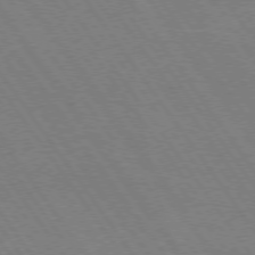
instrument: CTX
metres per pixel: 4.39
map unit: Hpe
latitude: 74.1200
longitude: -141.4048
